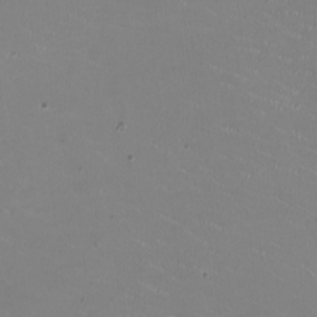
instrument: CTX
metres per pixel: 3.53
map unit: HNhu
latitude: -1.8801
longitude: -2.8002
